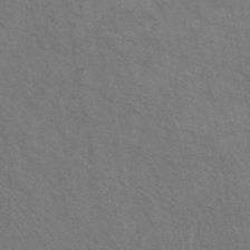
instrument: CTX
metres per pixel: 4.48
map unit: eAb
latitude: 42.7813
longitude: 110.0283
